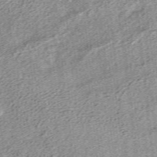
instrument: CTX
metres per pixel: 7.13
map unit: ANa
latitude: 37.1970
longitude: 15.3888
